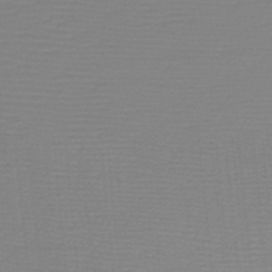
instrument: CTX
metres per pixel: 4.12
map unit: HNb
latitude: -45.7667
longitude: -46.1200
